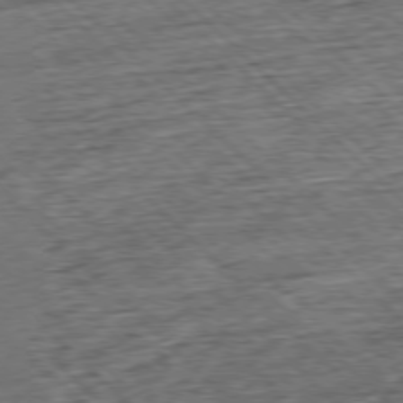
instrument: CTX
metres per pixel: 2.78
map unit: Hpe
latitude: -77.7289
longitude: 13.7856
